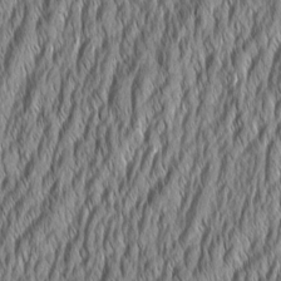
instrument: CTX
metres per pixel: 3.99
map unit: Aa
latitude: 7.4804
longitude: -130.5168
